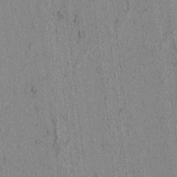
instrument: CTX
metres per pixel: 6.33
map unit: lAvf
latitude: 5.6883
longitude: 166.8408
